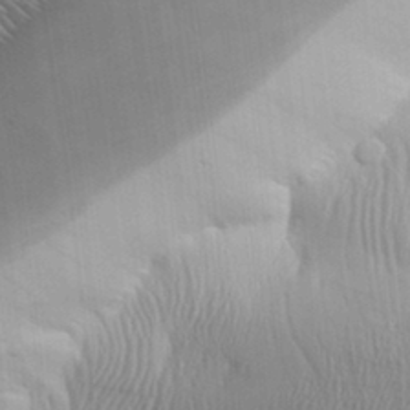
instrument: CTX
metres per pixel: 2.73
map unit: Aa
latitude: 31.7450
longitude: -140.7435
